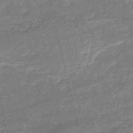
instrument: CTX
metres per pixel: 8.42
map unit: HNb
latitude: -51.5399
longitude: -40.5545
